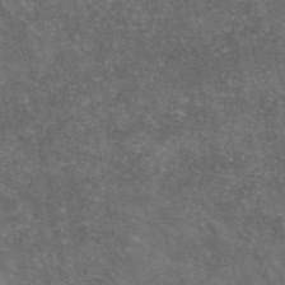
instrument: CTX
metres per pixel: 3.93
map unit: eAb
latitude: 46.1011
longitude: 119.9367
